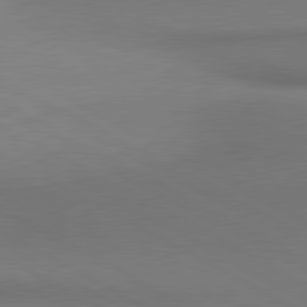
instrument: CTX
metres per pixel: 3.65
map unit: lApd
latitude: 80.8569
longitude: 155.2565
